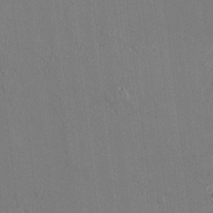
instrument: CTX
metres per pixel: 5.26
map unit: HNhu
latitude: 6.8569
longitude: 15.2943
